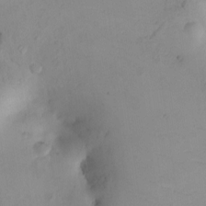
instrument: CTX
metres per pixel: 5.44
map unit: HNhu
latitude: 8.1200
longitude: 8.7274
